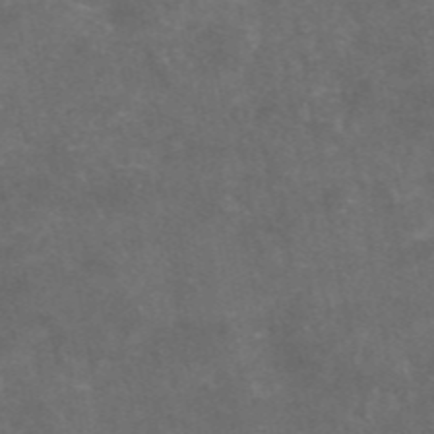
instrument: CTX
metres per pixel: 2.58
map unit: eAb
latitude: 46.9514
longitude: 124.7085
